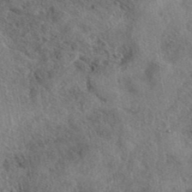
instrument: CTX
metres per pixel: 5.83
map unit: eAb
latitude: 40.0822
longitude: 107.9745
